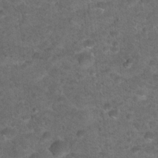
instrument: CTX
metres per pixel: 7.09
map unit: Hto
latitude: 18.0633
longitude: -36.7435
